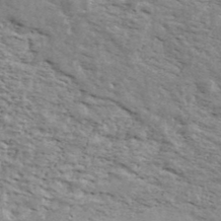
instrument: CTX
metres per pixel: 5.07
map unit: Ave
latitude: 40.9324
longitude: -109.8394
